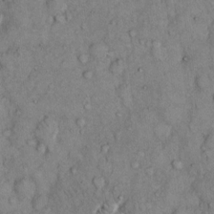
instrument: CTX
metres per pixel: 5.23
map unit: Hto
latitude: 11.2915
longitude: -60.2711
